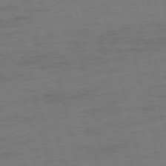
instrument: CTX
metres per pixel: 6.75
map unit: Ap
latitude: -75.4455
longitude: -74.2523
